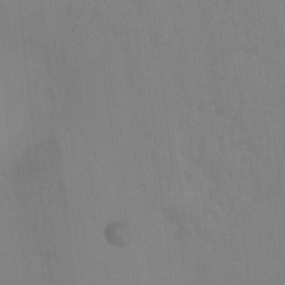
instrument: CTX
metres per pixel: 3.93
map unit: Ht
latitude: -3.4643
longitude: -17.4426
